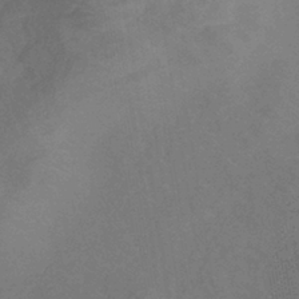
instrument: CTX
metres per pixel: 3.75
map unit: lHb
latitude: -38.1228
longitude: 73.9367
